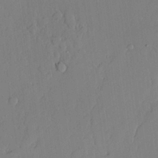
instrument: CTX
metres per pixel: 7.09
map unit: lAvf
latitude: 24.6112
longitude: -111.0648
